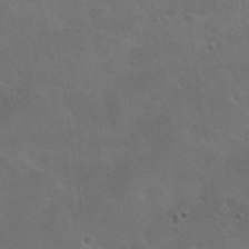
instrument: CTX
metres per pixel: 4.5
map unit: Nhu
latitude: 24.5923
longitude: -51.3859
